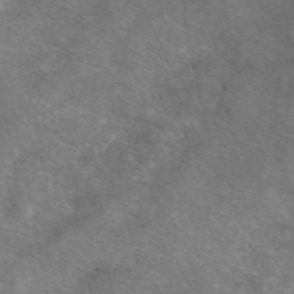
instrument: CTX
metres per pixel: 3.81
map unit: eAb
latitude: 50.5356
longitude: 118.1795
